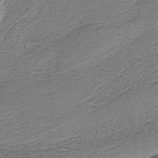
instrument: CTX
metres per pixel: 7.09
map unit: HNb
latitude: -38.4062
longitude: 53.2565
